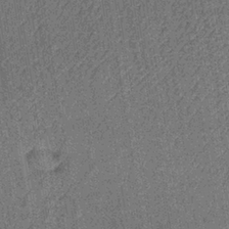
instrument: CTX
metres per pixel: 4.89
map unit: lHb
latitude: -35.5588
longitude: 64.1228
